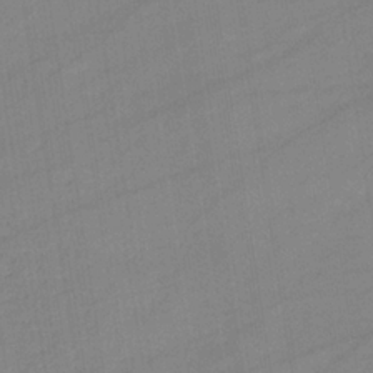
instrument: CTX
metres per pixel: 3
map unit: lHb
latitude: -35.2376
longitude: 73.1242
